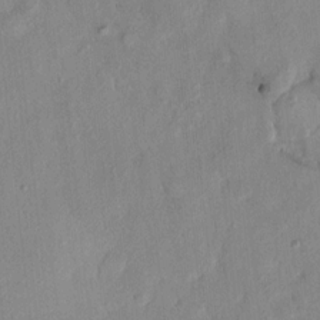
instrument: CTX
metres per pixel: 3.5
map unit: HNhu
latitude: 6.1389
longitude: -0.1011
